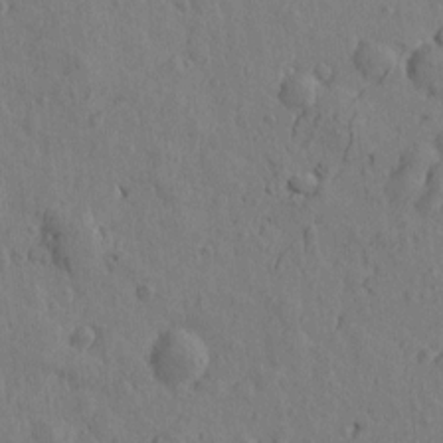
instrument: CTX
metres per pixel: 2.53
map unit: Htu
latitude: -0.1417
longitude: -175.8394
